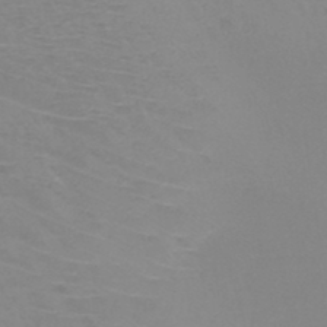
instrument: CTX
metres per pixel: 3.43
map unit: HNb
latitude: -45.6722
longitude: -42.1578
